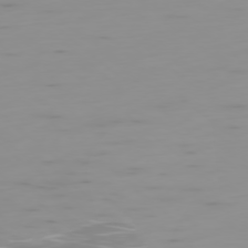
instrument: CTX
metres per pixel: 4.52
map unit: Ap
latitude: -78.5951
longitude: -64.3845
